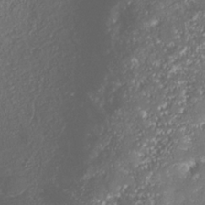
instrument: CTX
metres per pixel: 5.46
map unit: Nhe
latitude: -37.6910
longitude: -88.4601
